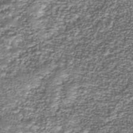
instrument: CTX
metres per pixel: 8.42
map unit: Nhu
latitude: -38.7841
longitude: -82.6868
